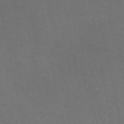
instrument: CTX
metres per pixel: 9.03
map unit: eAb
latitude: 47.0648
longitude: 116.0660
